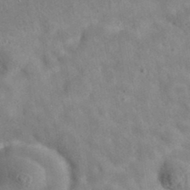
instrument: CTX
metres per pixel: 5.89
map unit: eAb
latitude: 34.8947
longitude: 110.4251
